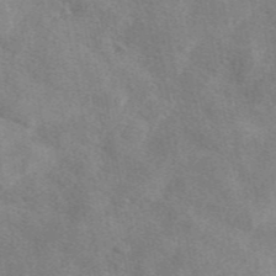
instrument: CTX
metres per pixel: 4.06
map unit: eAb
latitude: 47.6694
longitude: 123.3321
